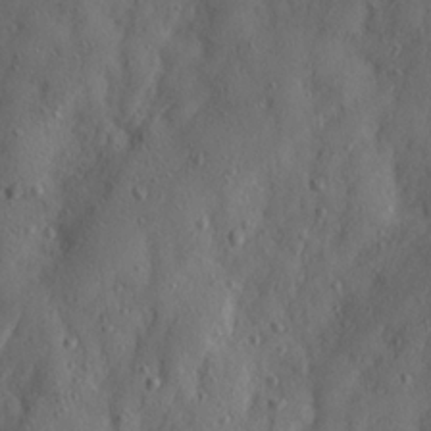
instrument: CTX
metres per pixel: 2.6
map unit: Ave
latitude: 21.9717
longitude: -130.8947
